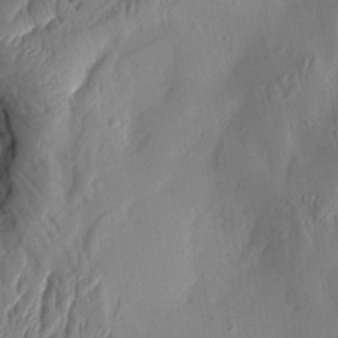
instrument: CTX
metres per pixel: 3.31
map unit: Aa
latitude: 9.1214
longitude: -130.8380
